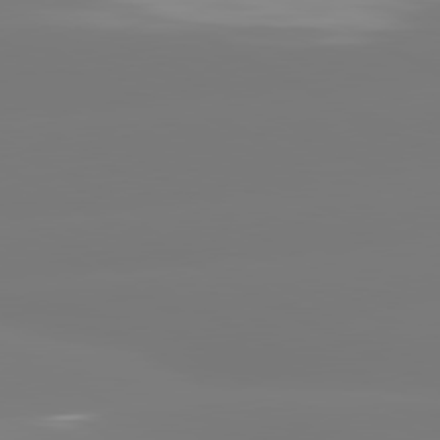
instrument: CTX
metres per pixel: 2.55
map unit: lApd
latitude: 80.7246
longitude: -156.4601
